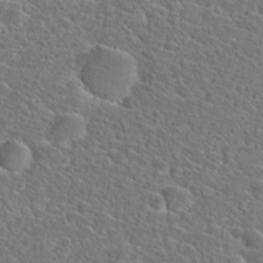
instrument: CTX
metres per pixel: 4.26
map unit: Hto
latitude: 23.0836
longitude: -45.1781
